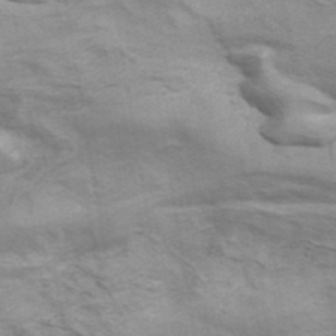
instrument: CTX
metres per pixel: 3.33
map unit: ANa
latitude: 41.4049
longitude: 14.5196
